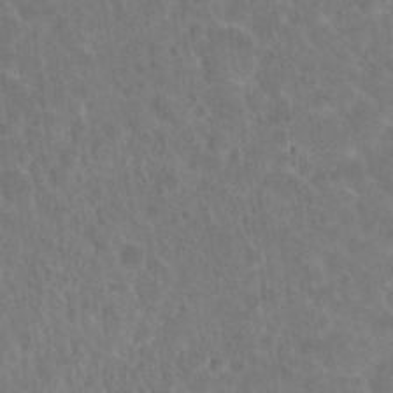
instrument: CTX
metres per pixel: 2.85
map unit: Hto
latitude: 18.3467
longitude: -40.0444
